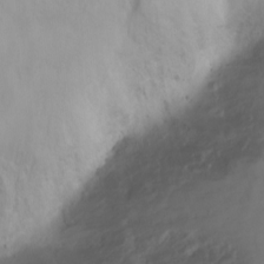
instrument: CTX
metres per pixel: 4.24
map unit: Ht
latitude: 2.0255
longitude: -36.5546
